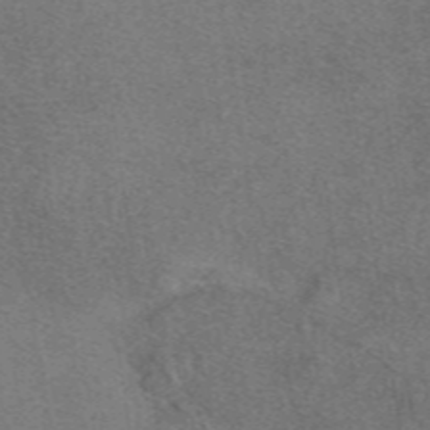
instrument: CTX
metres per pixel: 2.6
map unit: eAb
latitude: 48.4601
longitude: 115.2376
